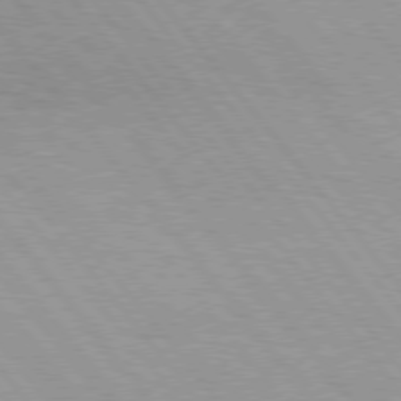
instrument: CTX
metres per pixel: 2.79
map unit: Hpe
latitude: 76.0822
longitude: -152.9136
